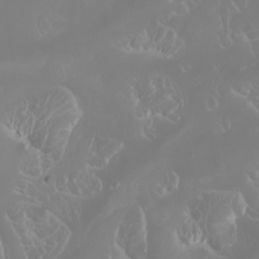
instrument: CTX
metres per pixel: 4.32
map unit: Htu
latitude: -6.9919
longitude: -73.6127
